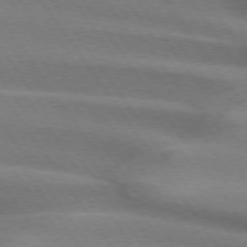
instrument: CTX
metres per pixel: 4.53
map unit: lApd
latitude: 74.4034
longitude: -63.9339
